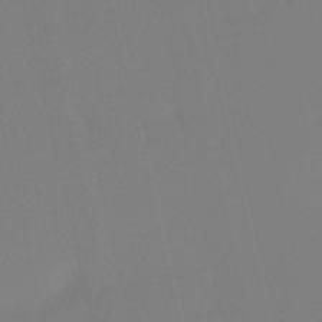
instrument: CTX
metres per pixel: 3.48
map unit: lHb
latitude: -49.3699
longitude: 76.1984
